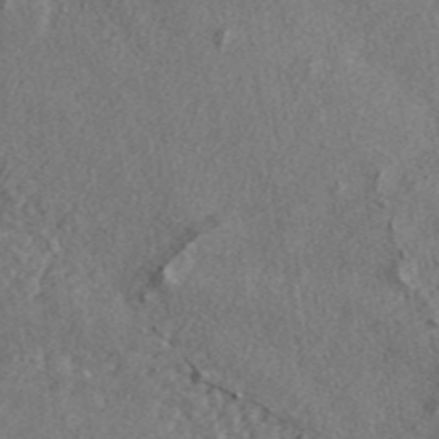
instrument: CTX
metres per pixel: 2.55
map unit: ANa
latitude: 44.8569
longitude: 47.6533
